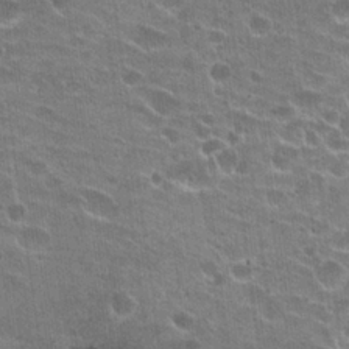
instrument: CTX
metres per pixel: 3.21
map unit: Hto
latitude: 22.2711
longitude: -43.0459
